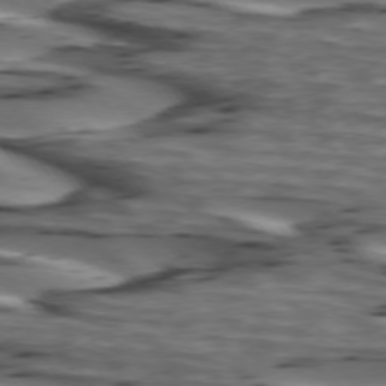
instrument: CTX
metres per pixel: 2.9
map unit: lApd
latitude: 74.7057
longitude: -71.4993
